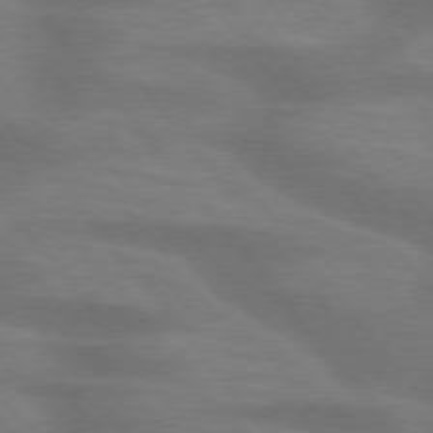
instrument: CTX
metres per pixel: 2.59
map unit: lApd
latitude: 75.1781
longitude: -58.7435
